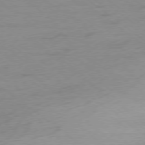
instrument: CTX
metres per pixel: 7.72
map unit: Ap
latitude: -78.5762
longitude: -77.6316
